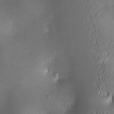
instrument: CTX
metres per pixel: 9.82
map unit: lAa
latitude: 2.5545
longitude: -117.1214
